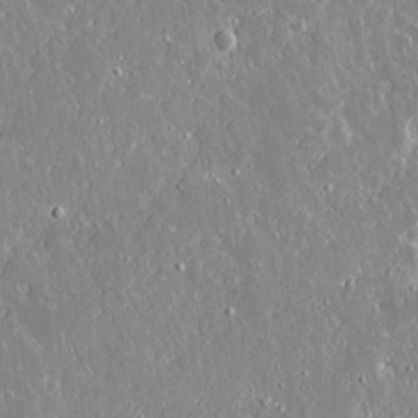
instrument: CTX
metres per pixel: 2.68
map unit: lAvf
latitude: 14.6869
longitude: -129.2159
